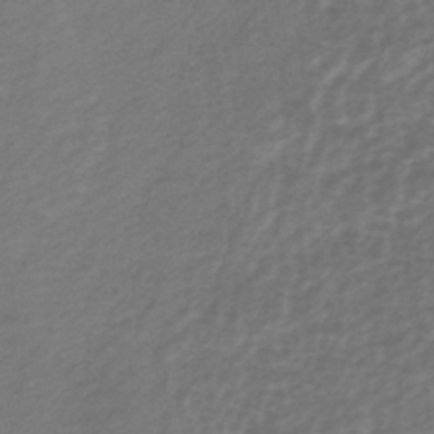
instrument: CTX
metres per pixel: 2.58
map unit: lHb
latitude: -39.2943
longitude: 71.9178
